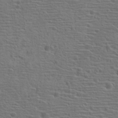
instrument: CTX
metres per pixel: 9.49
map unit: Hto
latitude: 19.1592
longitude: -42.1956
